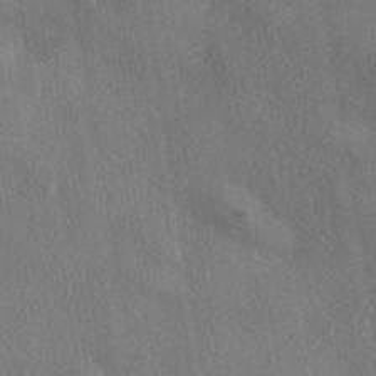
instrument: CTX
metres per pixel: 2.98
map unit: eHh
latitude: -41.5588
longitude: 120.8030
